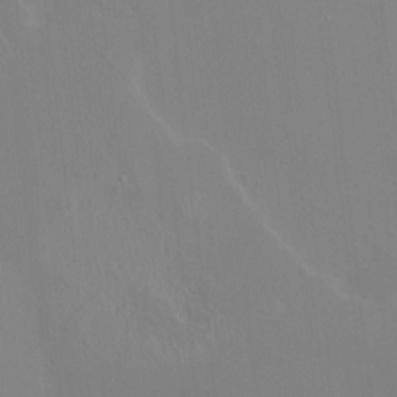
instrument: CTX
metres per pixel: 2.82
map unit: HNhu
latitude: 5.4426
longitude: 4.1794
